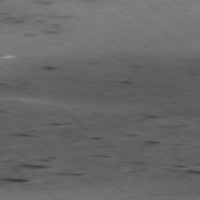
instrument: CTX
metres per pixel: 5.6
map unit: Hpe
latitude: -78.6518
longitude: -22.4601
